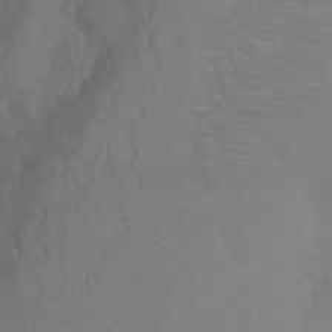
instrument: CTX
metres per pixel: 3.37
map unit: Ht
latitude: 0.7057
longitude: -32.6868
